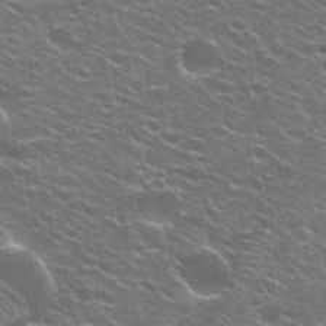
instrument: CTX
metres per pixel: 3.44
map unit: Hto
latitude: 25.1403
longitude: -30.0822
